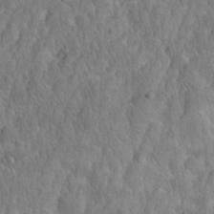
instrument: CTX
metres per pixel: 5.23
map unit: eHh
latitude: 31.6505
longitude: -67.1403
